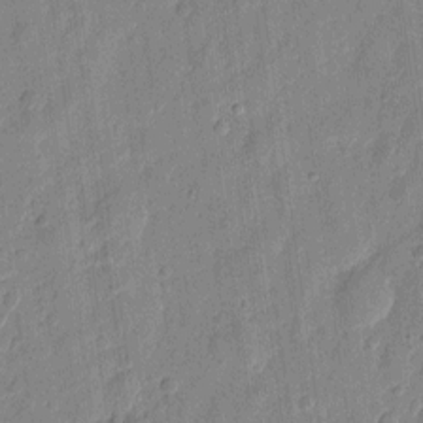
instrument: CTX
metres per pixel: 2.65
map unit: eHh
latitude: 7.8205
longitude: -74.0255
